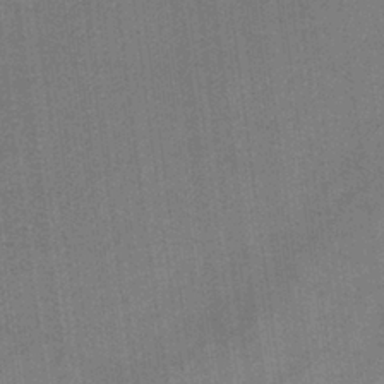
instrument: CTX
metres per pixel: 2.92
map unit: lHb
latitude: -36.1605
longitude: 59.3320
